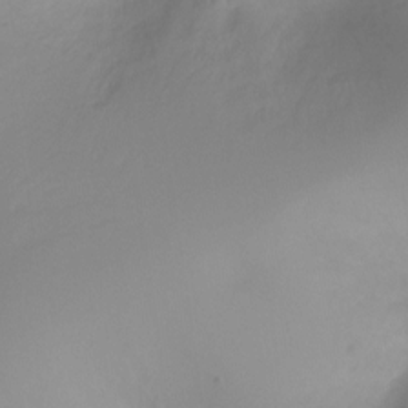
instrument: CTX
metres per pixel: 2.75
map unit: Ht
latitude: -11.5210
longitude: -45.7827
